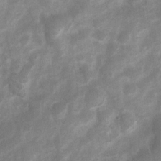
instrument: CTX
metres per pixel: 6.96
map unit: Nhu
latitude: 7.2726
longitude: -23.1214
